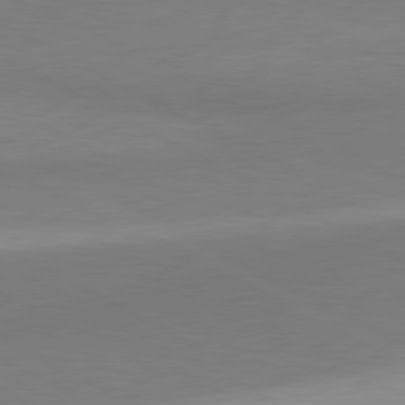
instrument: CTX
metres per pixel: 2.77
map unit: lApd
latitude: 81.0458
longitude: 158.1227
